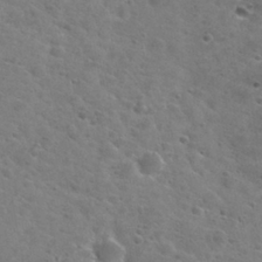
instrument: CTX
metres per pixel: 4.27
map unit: Nhu
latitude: 29.0836
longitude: -48.4790
